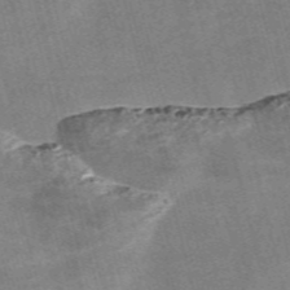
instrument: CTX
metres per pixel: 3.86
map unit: Nve
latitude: -58.4440
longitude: 64.7086
